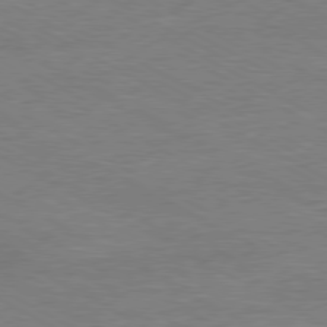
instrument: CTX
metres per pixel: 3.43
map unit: Ap
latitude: -80.4818
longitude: -86.4412
